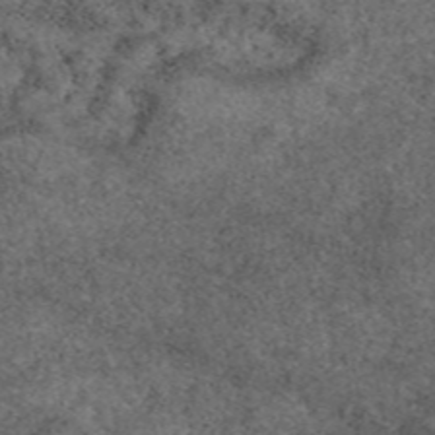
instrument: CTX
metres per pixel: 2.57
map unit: eAb
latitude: 48.4601
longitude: 107.0487
